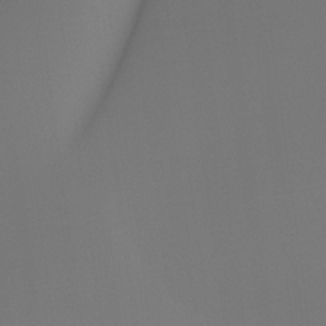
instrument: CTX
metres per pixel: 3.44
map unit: Htu
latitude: -14.7275
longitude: -45.1214
